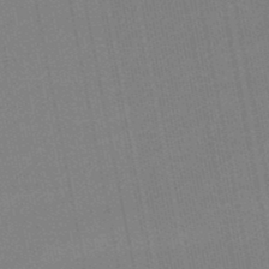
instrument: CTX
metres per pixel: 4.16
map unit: lHb
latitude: -49.2943
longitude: 68.7652
